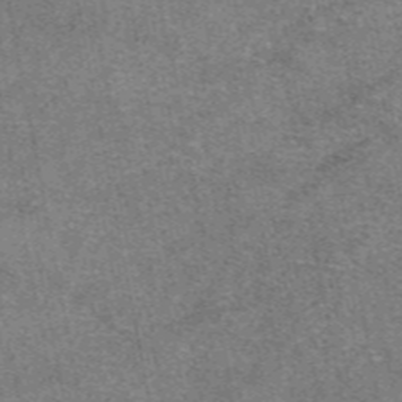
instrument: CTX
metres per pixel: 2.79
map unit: eAb
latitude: 47.6505
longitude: 106.7841
